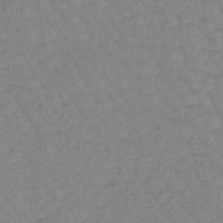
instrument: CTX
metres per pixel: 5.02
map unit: lHb
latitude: -44.5196
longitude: 80.3684
